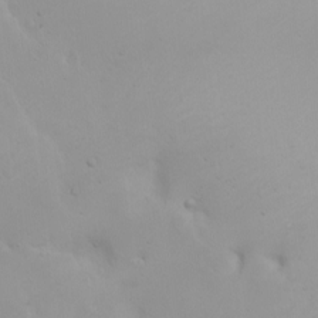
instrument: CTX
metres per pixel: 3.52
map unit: Ht
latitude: -0.8408
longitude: -61.0269
